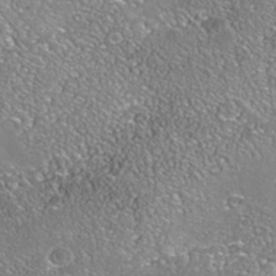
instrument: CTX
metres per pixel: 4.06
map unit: Nhe
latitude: -39.6722
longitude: -117.5749
